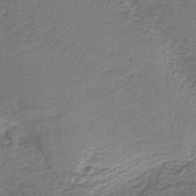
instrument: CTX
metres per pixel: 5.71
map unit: lHb
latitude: -36.8408
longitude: 60.8786
